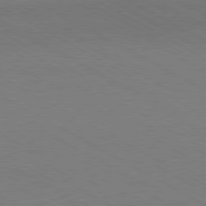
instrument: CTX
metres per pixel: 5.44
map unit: Hpe
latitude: -80.7841
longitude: 17.2376
